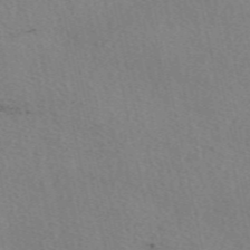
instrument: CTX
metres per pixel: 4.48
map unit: eAb
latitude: 50.5167
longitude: 109.1431
